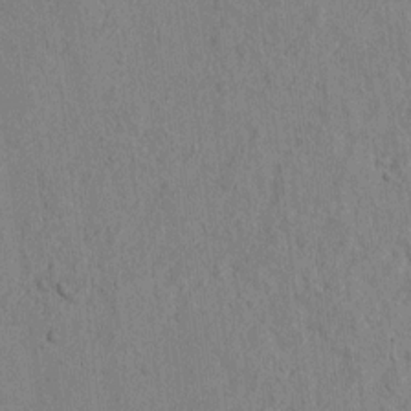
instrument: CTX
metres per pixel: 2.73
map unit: lAvf
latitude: 6.6301
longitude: 167.9745
